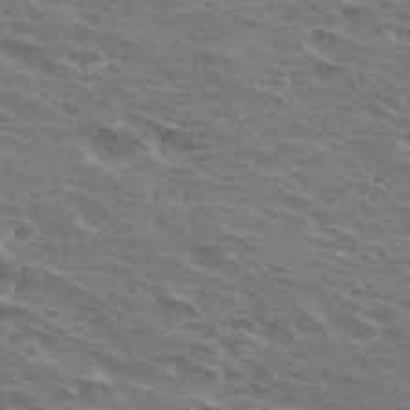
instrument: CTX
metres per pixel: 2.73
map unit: Hto
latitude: 32.6302
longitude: -43.8583
